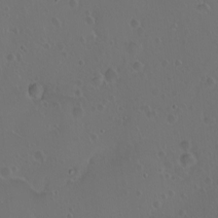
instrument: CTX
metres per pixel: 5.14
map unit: eHh
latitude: 1.1214
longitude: -54.5168
